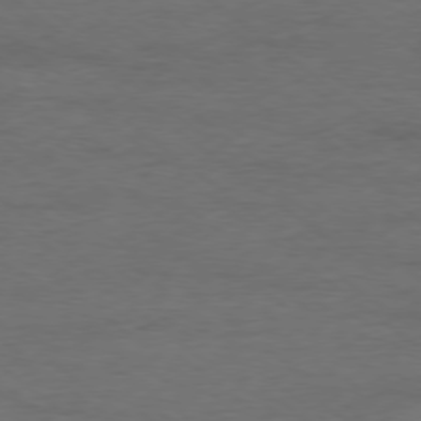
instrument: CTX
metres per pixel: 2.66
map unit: Ap
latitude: -78.5007
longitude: -92.2522
